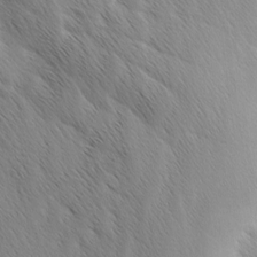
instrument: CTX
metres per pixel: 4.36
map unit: Ave
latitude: 0.9702
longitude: -114.5923
